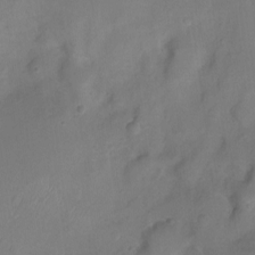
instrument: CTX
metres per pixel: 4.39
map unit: Ht
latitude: -6.2928
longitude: -20.0255
